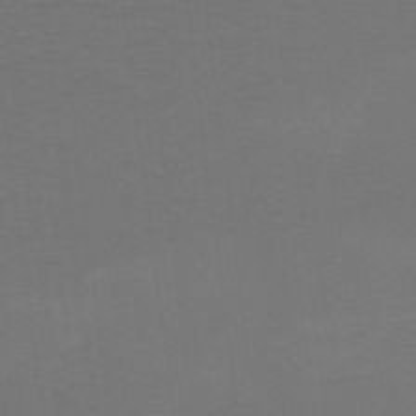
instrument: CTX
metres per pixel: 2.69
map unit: HNb
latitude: -49.7478
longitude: -45.6883
